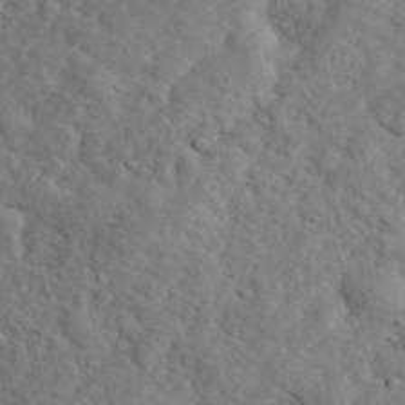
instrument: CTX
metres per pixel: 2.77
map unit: eHh
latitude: 35.7638
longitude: -78.4979
